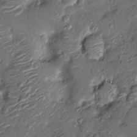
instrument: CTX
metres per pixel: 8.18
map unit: Nhu
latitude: -13.5777
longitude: -23.1214
